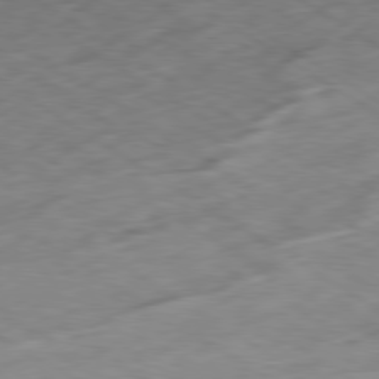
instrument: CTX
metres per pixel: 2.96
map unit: Ap
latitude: -80.1795
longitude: -72.4979
